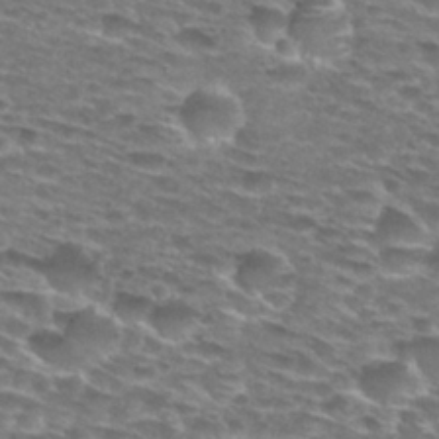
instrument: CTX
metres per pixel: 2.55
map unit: Hto
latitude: 28.8947
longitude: -47.8962
